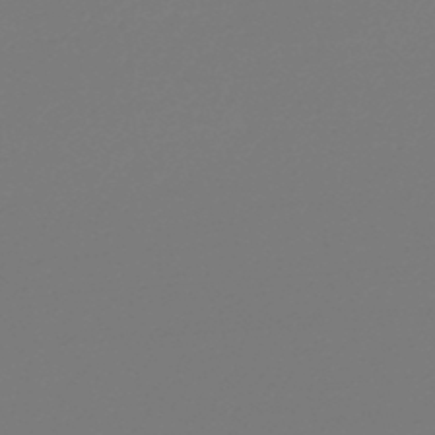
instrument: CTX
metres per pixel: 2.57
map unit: lHb
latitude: -46.3306
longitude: 65.9556
